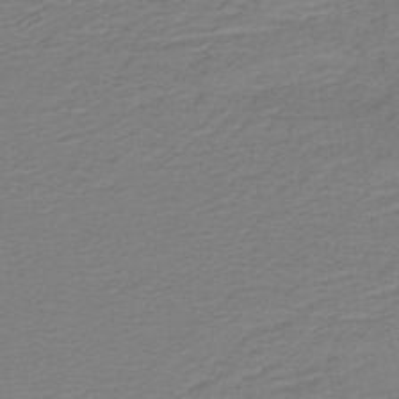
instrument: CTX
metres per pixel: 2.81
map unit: lHb
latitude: -41.6155
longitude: 53.7288
